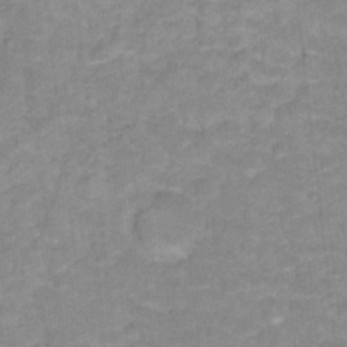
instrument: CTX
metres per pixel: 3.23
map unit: Hto
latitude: 17.4426
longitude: -35.1970
